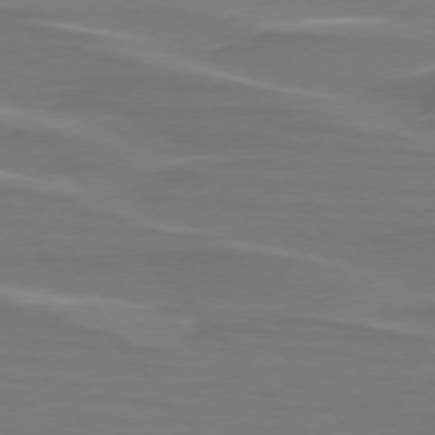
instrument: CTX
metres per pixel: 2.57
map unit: lApd
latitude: 75.9528
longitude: -80.1956
